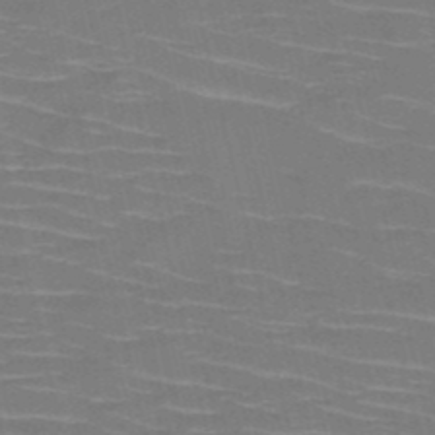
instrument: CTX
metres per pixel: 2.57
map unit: HNb
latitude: -50.5763
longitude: -45.4048
